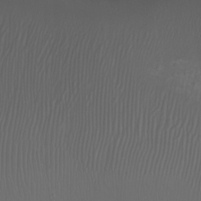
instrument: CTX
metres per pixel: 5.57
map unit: eHh
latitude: -6.9163
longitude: -76.1200
